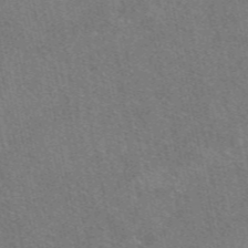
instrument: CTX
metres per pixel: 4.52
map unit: eAb
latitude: 48.3467
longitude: 115.5021
